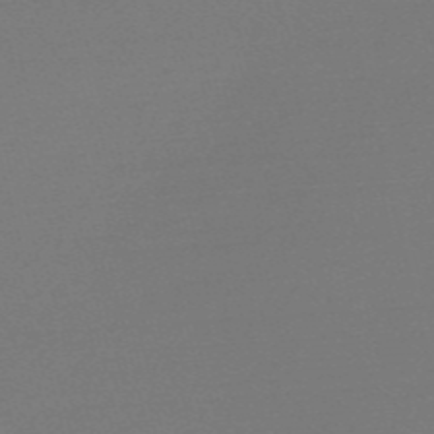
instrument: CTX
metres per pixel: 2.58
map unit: Nve
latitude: -56.8219
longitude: 62.5573
